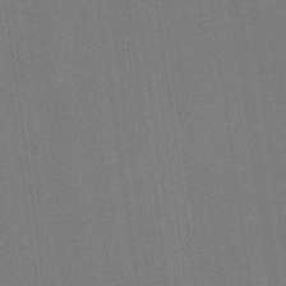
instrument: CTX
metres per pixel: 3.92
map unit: HNb
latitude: -32.5007
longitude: 57.6533
